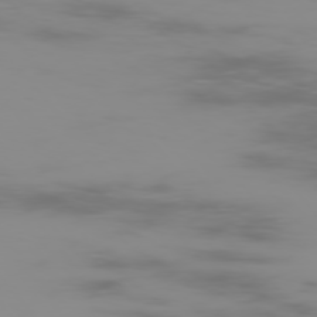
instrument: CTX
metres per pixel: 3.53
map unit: Hpe
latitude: -75.9556
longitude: -10.4412
